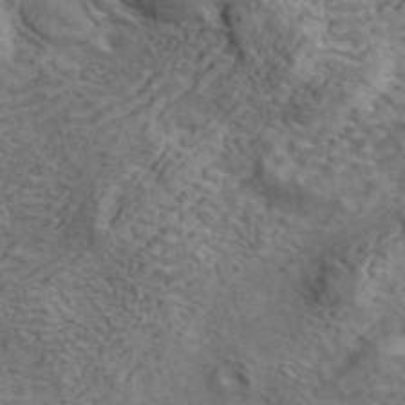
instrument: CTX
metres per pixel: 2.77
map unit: ANa
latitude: 42.7057
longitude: 13.6722
